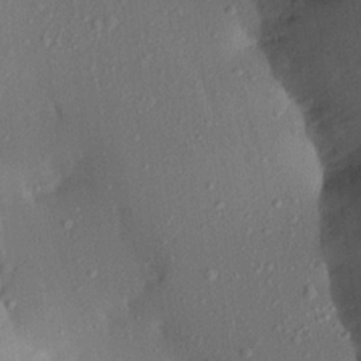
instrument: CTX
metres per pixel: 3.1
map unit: Aa
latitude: 22.4223
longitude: -147.0270
